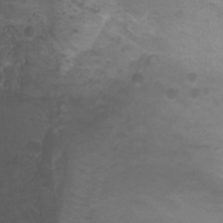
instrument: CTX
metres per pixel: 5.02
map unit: Ht
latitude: -1.2943
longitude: -18.7813
